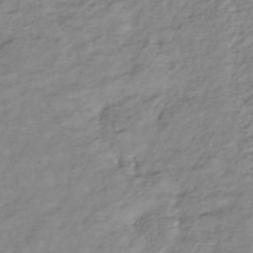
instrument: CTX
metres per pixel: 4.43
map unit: lHb
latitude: -41.6344
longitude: 76.0283
